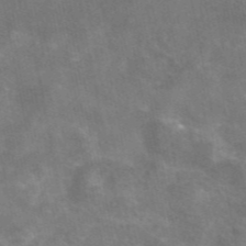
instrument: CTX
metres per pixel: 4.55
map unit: eAb
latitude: 46.3845
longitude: 124.2739
